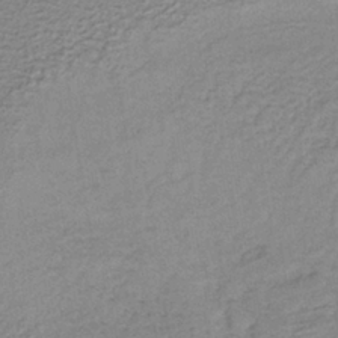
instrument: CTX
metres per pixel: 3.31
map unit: lHb
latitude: -36.9730
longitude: 59.7666
